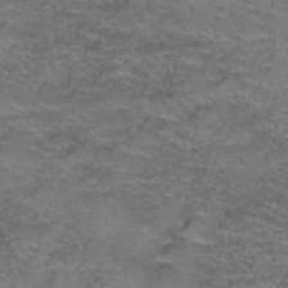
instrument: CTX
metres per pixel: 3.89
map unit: Hto
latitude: 39.7261
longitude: -42.0444
